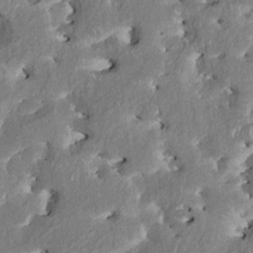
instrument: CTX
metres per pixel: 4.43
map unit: HNhu
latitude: 2.9324
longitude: 8.4440
